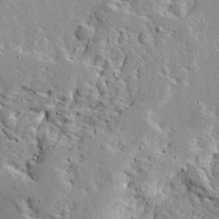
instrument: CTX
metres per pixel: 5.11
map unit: Ave
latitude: 12.7058
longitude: -138.0822
